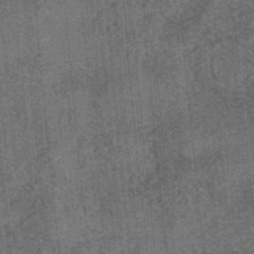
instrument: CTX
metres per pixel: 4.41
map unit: eHb
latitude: -34.5952
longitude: 79.2565
